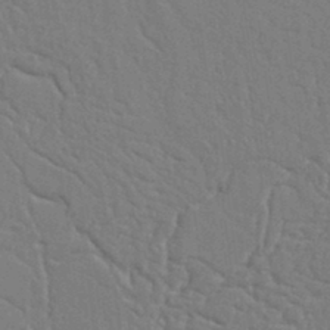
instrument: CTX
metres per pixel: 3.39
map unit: Ht
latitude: 9.9528
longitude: -76.9513
